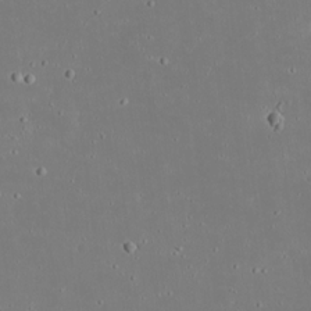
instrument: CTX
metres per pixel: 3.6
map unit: eHh
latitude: 19.5749
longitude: -72.4979
